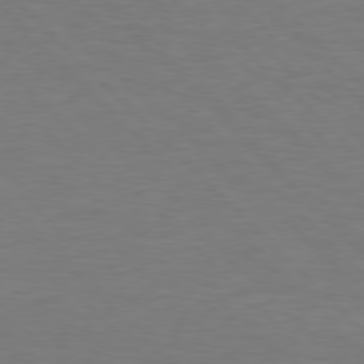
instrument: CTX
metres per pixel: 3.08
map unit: Hpe
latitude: 77.7260
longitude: -163.9528
